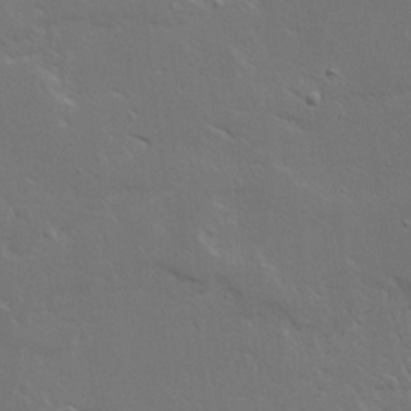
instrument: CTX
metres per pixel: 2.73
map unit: Ave
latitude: 14.5735
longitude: -139.2159
